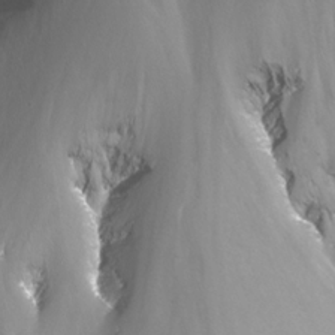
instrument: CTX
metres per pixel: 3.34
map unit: Nhu
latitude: -13.8989
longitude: -64.9325
